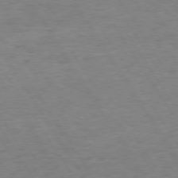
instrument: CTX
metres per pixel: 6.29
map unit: Hpe
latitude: 73.9528
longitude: -140.0255
